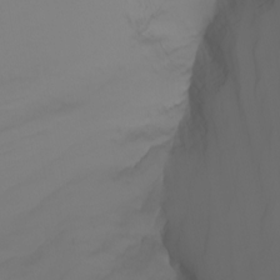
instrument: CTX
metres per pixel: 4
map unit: Nhu
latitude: -8.2550
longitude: -80.0255
